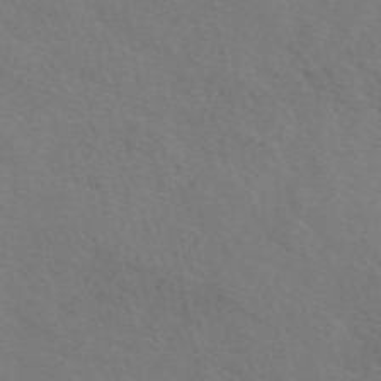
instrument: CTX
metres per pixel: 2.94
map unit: eAb
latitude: 51.0458
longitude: 117.0486
